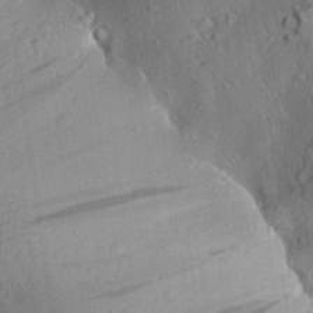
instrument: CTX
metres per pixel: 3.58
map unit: Aa
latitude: 28.3278
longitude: -135.5182
